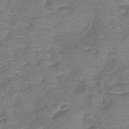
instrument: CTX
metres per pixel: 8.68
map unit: lHb
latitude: -42.3117
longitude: 78.9163
